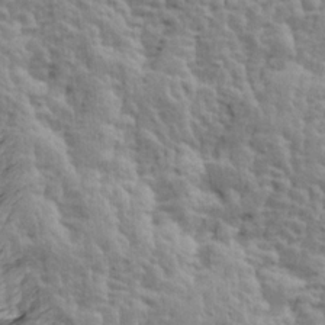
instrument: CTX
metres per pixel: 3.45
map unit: Ave
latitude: 13.9717
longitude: -134.5923
